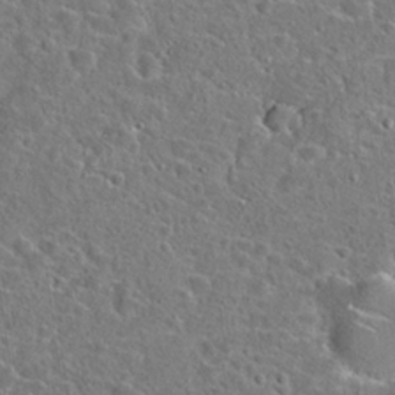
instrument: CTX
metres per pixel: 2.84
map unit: Hto
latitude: 23.2915
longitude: -46.0633
